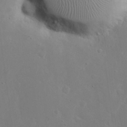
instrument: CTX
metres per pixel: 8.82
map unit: eHh
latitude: 19.7260
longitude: -71.4993
